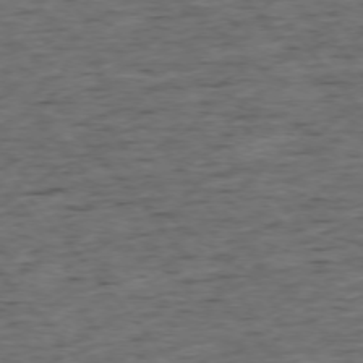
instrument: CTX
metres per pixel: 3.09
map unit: Ap
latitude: -75.5966
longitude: -90.5168
